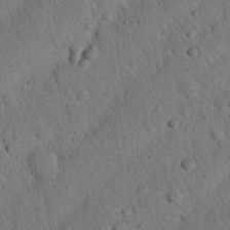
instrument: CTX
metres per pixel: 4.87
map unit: Nhu
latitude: 21.8773
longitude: -76.4601
